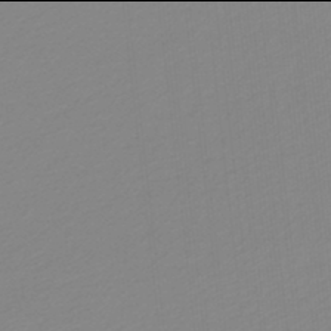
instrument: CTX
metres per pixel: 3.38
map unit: lHb
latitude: -46.0094
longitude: 65.3321
